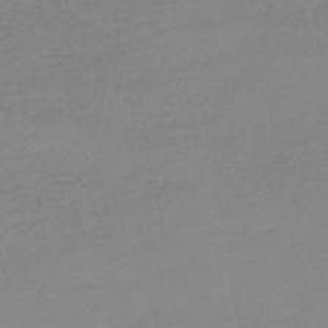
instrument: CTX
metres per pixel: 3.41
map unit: HNb
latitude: -46.0850
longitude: -35.4615
